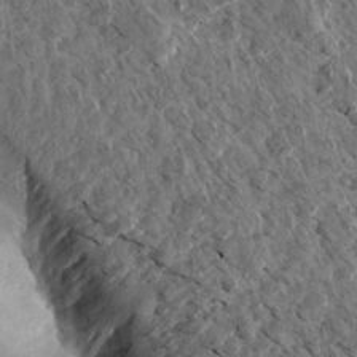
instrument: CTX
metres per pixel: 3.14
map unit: Aa
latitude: 13.6316
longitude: -143.7450
